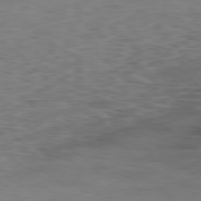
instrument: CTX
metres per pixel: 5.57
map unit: Hpe
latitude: -78.5573
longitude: 14.8030
